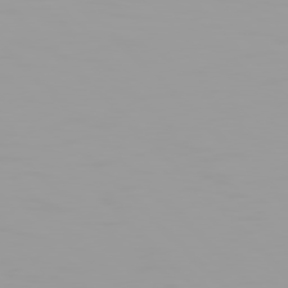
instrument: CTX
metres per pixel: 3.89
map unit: Hpe
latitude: 77.2348
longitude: -140.5545
